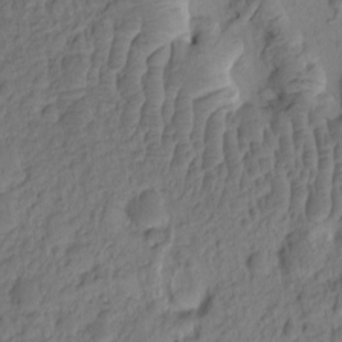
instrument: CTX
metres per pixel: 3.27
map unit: eHh
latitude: -1.5022
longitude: 15.2376
